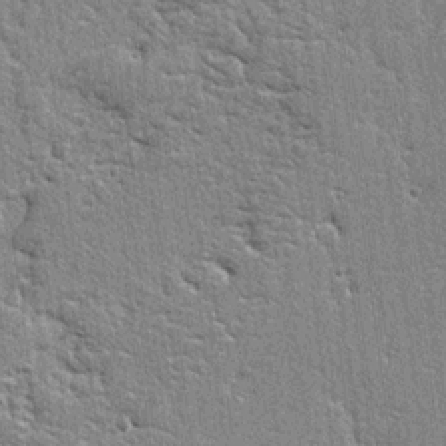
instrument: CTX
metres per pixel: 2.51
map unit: lAvf
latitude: -5.0108
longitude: -109.4426
